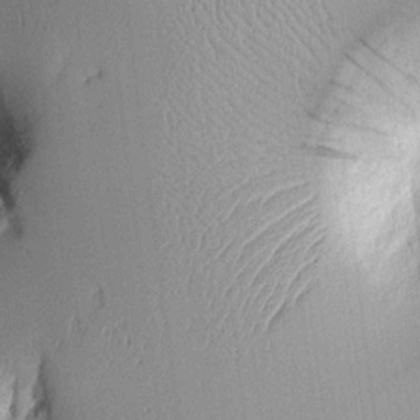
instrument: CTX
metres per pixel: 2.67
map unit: Aa
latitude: 10.4412
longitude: -127.8961
